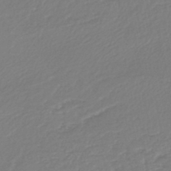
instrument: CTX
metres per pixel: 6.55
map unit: lHb
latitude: -45.2565
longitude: 60.1039
